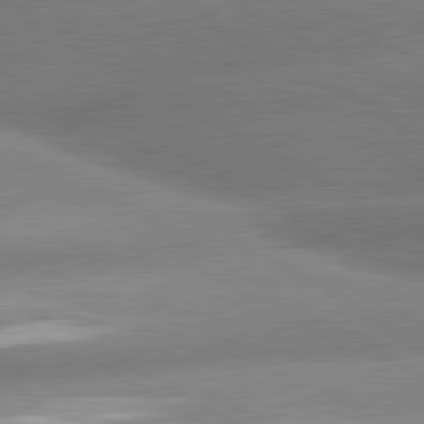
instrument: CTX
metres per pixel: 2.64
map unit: lApd
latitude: 80.3467
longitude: -155.1970
